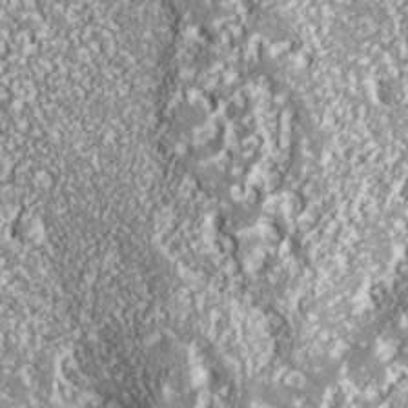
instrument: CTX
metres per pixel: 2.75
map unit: Nhe
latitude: -35.8611
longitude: -91.4804
